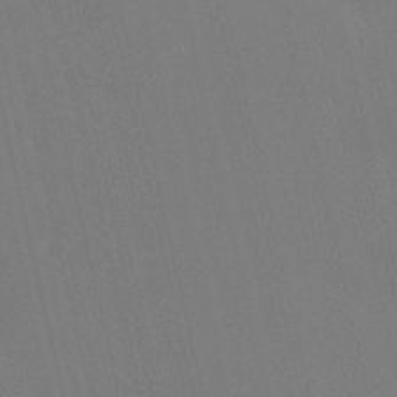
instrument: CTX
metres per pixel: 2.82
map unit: HNhu
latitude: 6.9325
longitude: 4.5384
